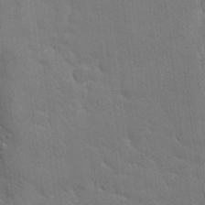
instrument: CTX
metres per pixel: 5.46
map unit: eHh
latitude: 21.9717
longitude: -62.4790
